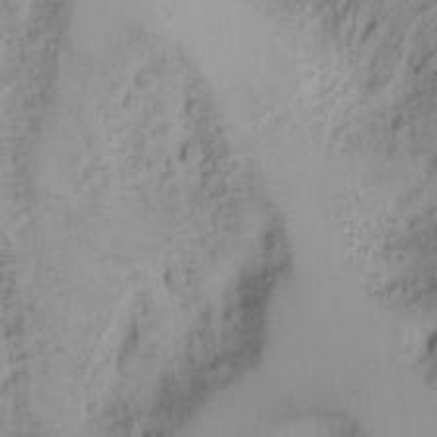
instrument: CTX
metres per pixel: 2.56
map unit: Nhu
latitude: -4.8408
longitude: -85.8206
